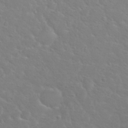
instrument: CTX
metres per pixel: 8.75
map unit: Nhu
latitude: 30.1389
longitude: -50.5734
